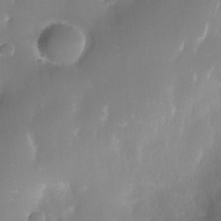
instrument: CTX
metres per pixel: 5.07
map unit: Nhe
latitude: -35.1242
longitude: -131.4616
